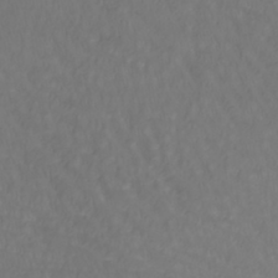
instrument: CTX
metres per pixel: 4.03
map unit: lHb
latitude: -42.7085
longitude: 66.0472
